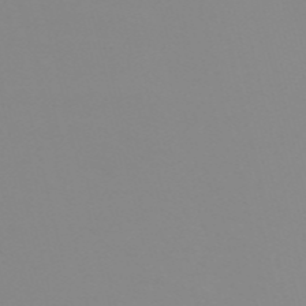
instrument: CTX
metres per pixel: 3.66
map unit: HNb
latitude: -56.0850
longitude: -41.2725
